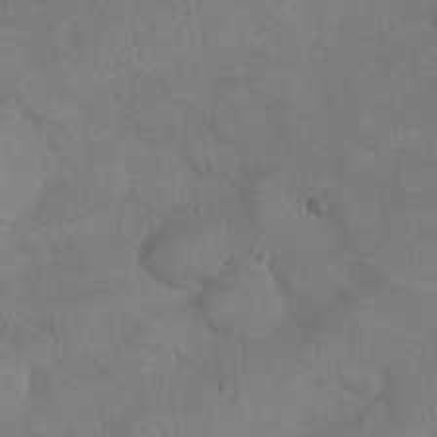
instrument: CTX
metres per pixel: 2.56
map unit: eHh
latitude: 21.6505
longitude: -60.1011
